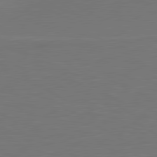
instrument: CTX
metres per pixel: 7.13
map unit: lApd
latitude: 79.9906
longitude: 161.9556
